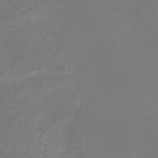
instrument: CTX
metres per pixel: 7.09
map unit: lHb
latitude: -37.7855
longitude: 73.0297
